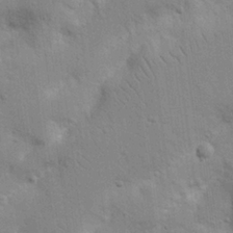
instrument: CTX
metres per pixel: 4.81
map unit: Nhu
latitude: 17.2537
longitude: -74.9514
